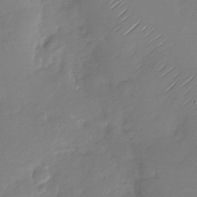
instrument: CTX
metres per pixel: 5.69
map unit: Nhu
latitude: -28.4818
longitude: -61.3859
